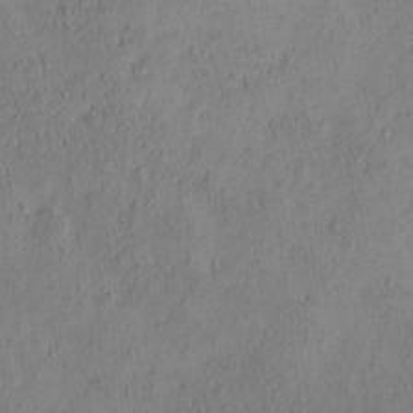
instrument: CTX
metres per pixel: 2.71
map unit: eHh
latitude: -0.0472
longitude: 18.6330
